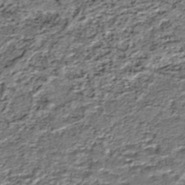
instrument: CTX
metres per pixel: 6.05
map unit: HNhu
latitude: -44.4251
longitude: 106.1984
